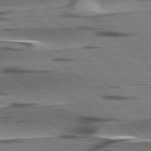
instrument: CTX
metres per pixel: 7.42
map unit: lApd
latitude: 78.3656
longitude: -49.3482
